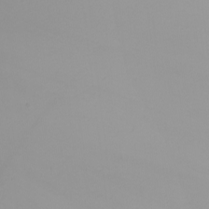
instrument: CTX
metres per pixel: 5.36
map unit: Nhu
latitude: -5.6533
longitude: -96.0444
